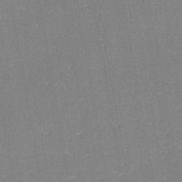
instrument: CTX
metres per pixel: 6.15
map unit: eHh
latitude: -44.8219
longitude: -28.6868
